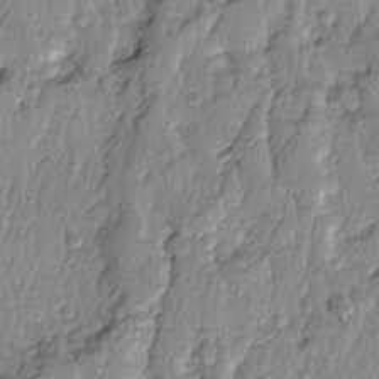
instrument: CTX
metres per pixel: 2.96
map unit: Ave
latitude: 14.2712
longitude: -134.7435
